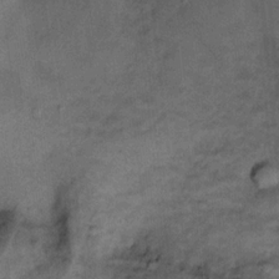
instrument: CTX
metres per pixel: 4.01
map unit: Ht
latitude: 8.7246
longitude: -36.1578
